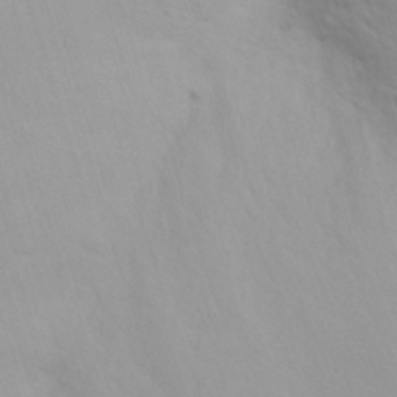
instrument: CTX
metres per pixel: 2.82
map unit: Nhu
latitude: 20.8569
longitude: -73.3104
